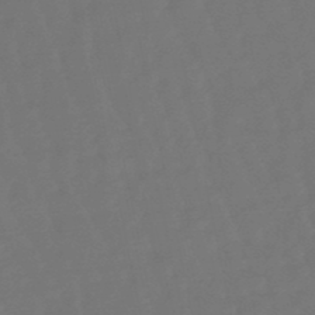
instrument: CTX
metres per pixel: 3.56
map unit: eHb
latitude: -47.4265
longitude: 82.0850
